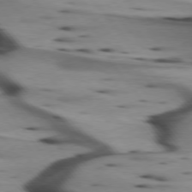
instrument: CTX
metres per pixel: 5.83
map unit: lApd
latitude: 75.1403
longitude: -65.5182
